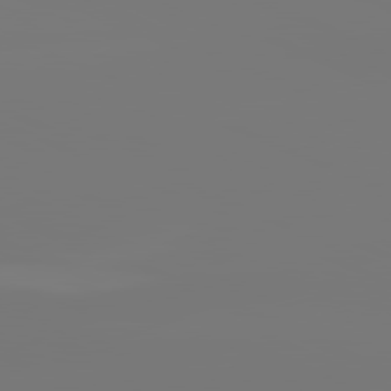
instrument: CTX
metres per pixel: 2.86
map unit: lApd
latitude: 81.4426
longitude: -153.1592
